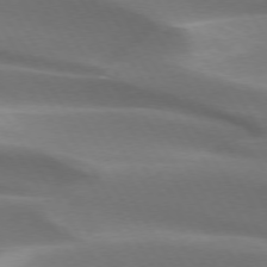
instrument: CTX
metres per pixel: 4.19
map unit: lApd
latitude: 73.3104
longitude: -51.8205
